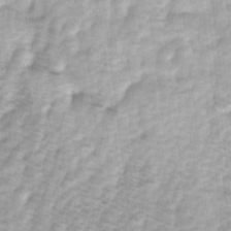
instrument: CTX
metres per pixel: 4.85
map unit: Ave
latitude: 1.4615
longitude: -112.3467
